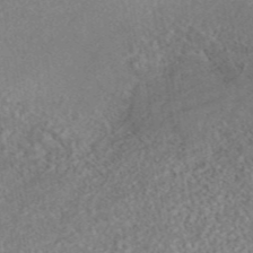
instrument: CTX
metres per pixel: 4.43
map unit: eAb
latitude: 44.4790
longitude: 124.5196
